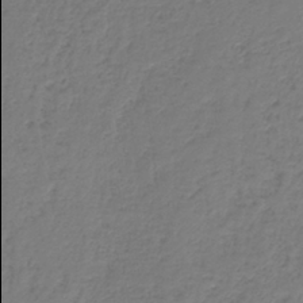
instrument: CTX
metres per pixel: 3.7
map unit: HNb
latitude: -38.7841
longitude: 50.0094
